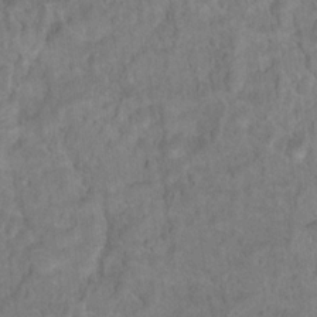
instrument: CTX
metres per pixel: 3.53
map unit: Hto
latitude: 16.9136
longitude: -40.4978
